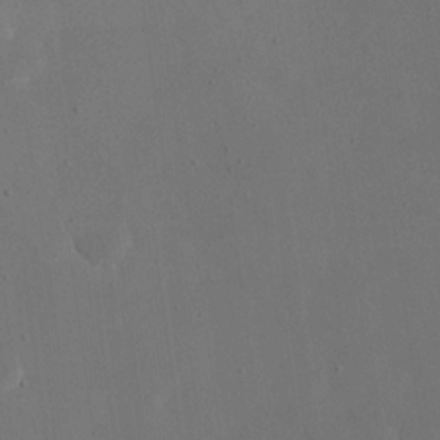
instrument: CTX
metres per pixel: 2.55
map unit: eHh
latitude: 19.2537
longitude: -68.6680
